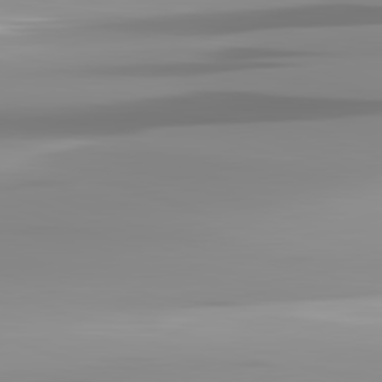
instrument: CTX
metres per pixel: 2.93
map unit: lApd
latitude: 82.0822
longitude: -139.9150
